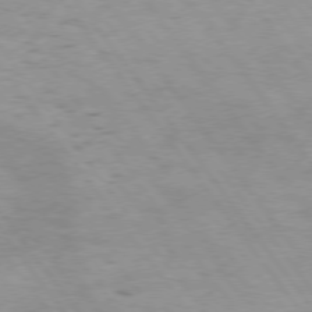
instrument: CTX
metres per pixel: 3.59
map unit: Hpe
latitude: 75.1970
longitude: -140.8002
